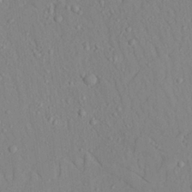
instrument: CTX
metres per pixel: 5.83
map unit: Aa
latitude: 24.5356
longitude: -132.4412
